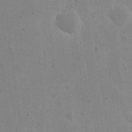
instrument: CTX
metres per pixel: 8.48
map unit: eHh
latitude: 21.4238
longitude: -68.4412
